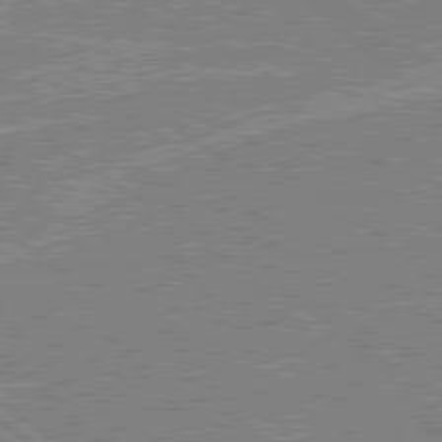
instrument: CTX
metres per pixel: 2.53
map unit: Hpe
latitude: 78.9892
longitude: -132.9136
